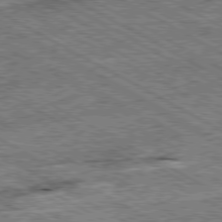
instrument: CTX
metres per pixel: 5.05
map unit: Ap
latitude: -80.3307
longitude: -79.0837
